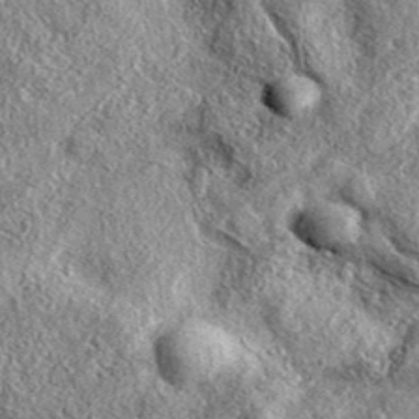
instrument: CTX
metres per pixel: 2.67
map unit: eAb
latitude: 38.4412
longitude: 109.8233
